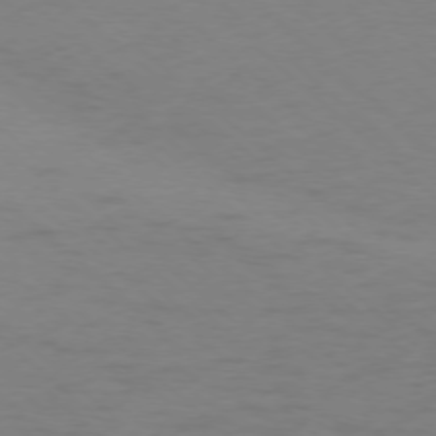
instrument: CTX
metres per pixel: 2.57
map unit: Ap
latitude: -76.8219
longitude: -76.8947
